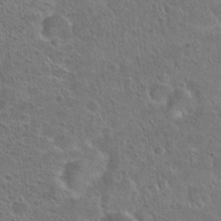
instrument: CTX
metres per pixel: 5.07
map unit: Hto
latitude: 23.4615
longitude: -49.0836
